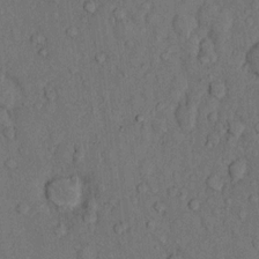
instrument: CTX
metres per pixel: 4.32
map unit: Hto
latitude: 10.2145
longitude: -59.2537
